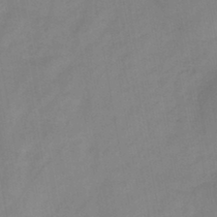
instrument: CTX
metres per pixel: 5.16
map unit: HNb
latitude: -45.5210
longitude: -38.8002
